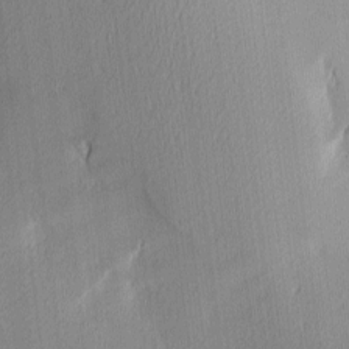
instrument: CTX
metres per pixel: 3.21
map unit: Ave
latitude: 3.3292
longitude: -114.0444
